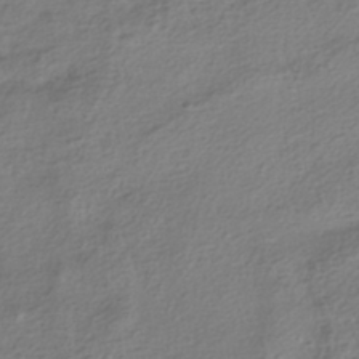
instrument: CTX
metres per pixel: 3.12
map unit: HNhu
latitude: -42.0283
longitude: 100.2361
